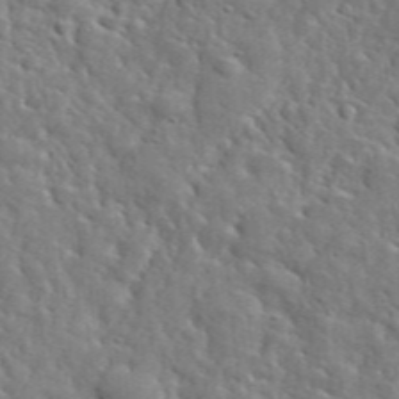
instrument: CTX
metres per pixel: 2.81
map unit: lHvf
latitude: 36.1956
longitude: -86.5546
